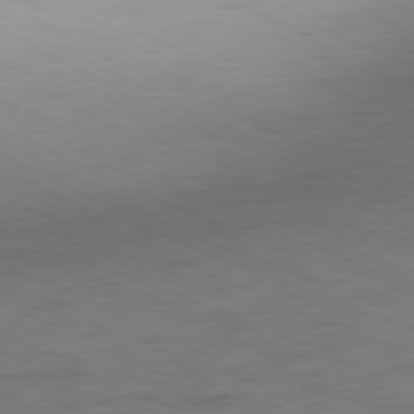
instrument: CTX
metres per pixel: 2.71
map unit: Ap
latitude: -78.7463
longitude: -72.4790
